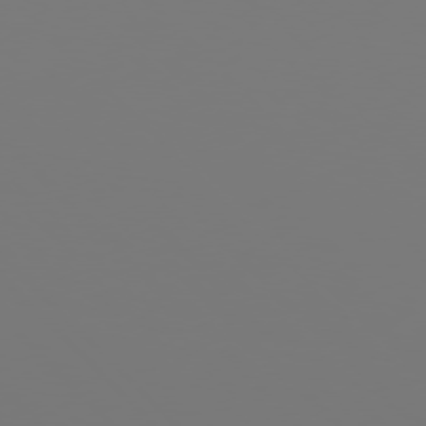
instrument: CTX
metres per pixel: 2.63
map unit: Hpe
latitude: 76.4601
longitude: -137.1970
